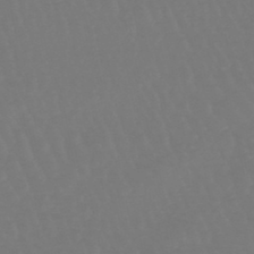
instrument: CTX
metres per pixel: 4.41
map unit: lHb
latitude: -47.3698
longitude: 76.0094
